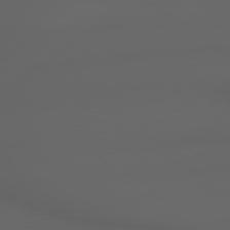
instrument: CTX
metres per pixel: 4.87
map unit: lApd
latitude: 79.0837
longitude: -166.3656
